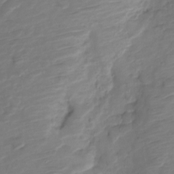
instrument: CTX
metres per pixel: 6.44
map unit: Nve
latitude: -19.6533
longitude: 107.8801
